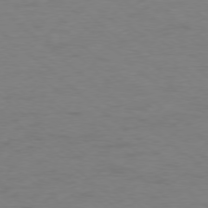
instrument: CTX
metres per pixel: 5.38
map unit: Ap
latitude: -77.2943
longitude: -76.3656
